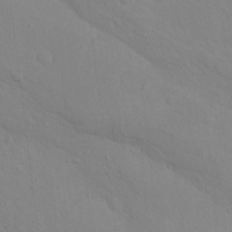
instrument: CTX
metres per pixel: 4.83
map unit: Nhu
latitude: 16.8758
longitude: -33.5749
